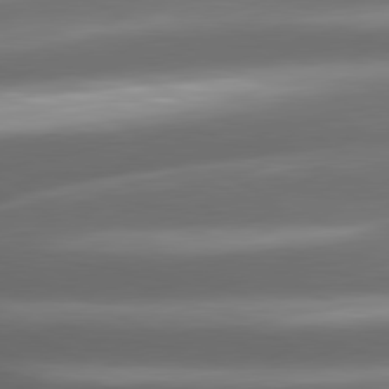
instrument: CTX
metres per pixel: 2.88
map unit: lApd
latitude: 80.6868
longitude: -142.1956
